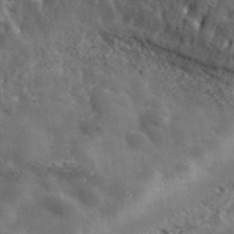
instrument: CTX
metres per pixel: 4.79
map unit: lHvf
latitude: 37.4993
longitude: -88.0633
